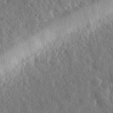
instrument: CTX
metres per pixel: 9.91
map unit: eHh
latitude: 33.8583
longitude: -79.7639
